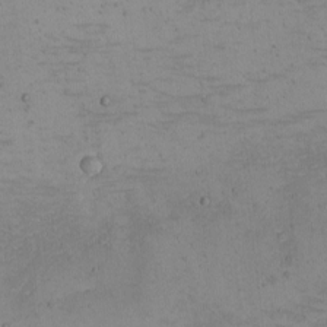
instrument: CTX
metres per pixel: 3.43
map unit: eHh
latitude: -5.0108
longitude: -82.4790
